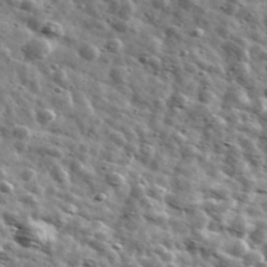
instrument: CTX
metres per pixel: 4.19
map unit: Ave
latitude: 41.7450
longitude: -107.3482
